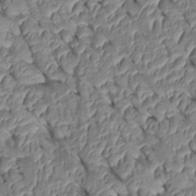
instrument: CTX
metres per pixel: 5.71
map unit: Htu
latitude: 1.6127
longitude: 147.7099
